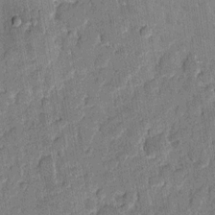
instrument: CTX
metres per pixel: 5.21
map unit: eHh
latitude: 8.1956
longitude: -66.1577
